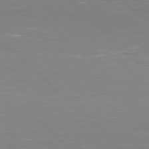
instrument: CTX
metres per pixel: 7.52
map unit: Hpe
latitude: 77.9339
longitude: -125.2914
